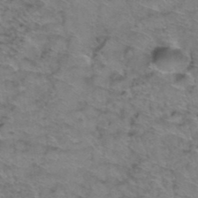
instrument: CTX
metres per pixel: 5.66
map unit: Hto
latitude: 38.8002
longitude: -44.4412
